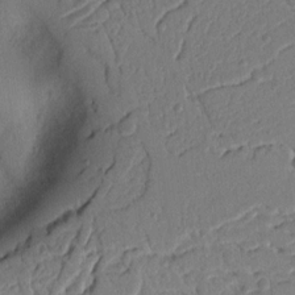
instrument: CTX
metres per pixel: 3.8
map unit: Nhu
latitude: 15.2915
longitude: -78.8191
